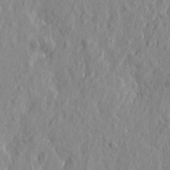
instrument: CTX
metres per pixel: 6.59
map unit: Htu
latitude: -2.2550
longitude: 179.7099
